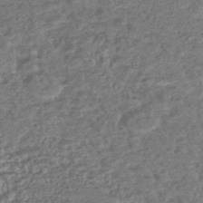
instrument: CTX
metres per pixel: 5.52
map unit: lHb
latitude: -43.6343
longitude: 76.1417
